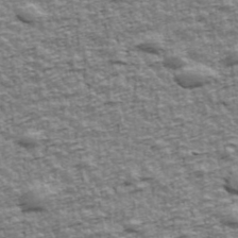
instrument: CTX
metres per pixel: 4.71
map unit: Ave
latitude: 42.6680
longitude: -112.7246
